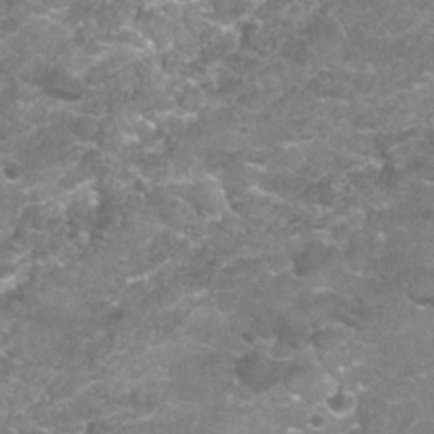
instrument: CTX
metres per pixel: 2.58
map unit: Nhu
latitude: 26.9325
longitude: -61.1403
